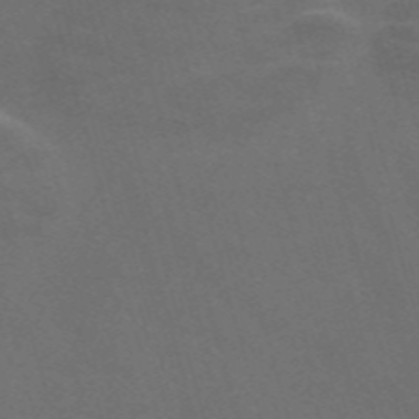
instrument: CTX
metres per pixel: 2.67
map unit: Nve
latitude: -58.1038
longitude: 65.4266
